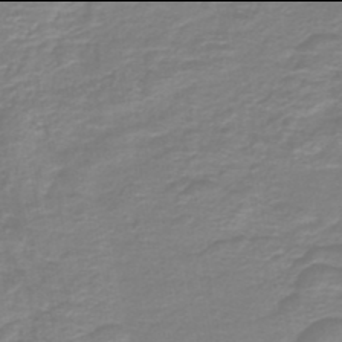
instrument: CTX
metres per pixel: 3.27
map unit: HNb
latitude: -46.0094
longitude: 52.5006
